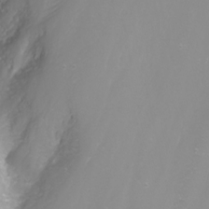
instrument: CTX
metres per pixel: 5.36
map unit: Nhu
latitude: -8.8219
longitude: -80.3656
